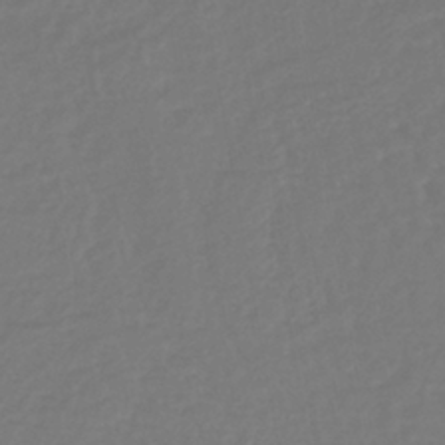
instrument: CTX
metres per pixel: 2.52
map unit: lHb
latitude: -38.5007
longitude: 62.7652
